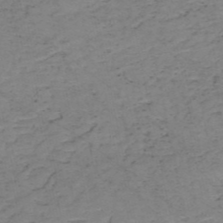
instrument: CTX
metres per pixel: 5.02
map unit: HNb
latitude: -50.5196
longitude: -51.9150
